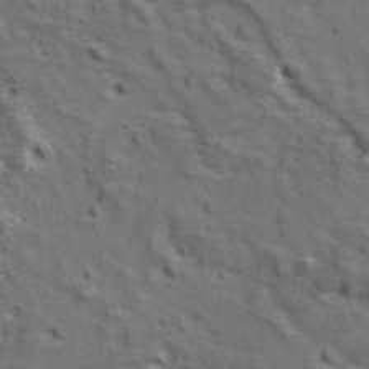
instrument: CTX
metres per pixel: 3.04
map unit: Ave
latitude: 11.3104
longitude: -105.0081
